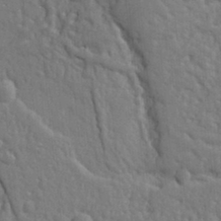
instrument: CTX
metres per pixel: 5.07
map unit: Ht
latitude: 10.5546
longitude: -77.1970
